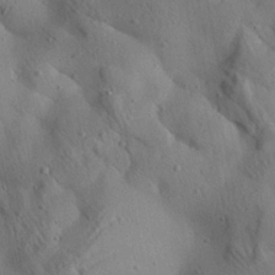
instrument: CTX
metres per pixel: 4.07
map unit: Aa
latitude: 24.8380
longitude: -143.1592
